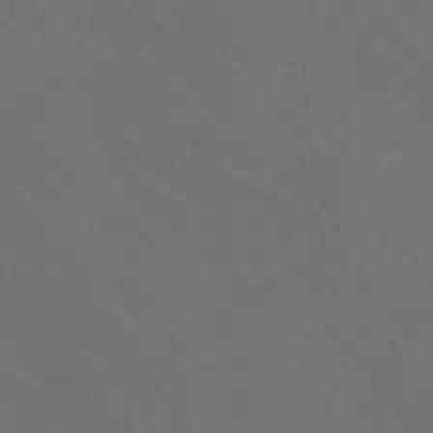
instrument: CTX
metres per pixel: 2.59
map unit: HNhu
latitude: 0.9136
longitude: -2.3845
